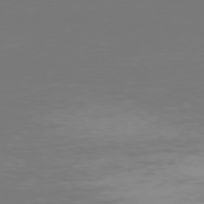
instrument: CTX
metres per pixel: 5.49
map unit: Hpe
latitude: 75.5749
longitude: -129.3859
